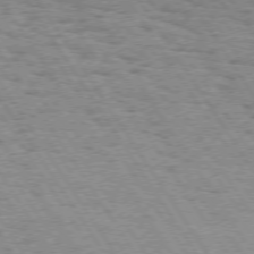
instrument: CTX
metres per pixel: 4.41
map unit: Hpe
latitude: 73.4049
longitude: -133.9717
